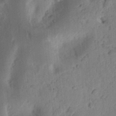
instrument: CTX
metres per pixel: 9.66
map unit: Ht
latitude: 12.8002
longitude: -74.6302
